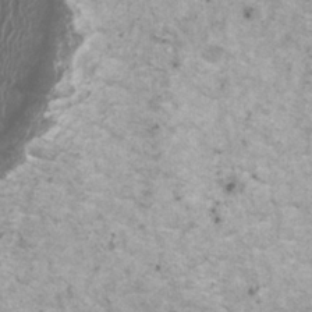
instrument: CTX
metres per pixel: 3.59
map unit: HNhu
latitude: 1.1781
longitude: 4.2172
